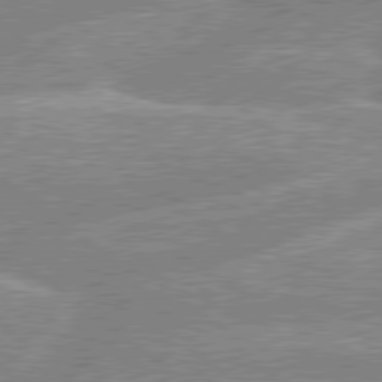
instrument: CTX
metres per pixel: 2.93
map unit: lApd
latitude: 79.4427
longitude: -156.2333
